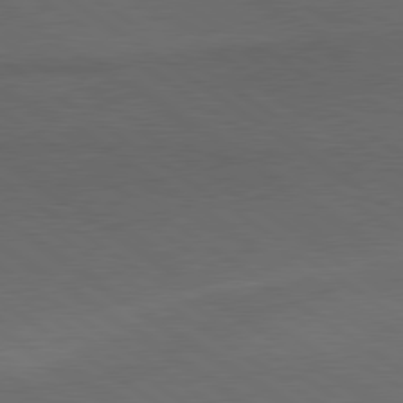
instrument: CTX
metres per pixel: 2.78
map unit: lApd
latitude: 79.6883
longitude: -177.8016
